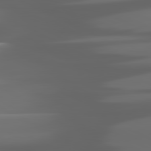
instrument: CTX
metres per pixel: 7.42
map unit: lApd
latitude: 80.9325
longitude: -141.2914
